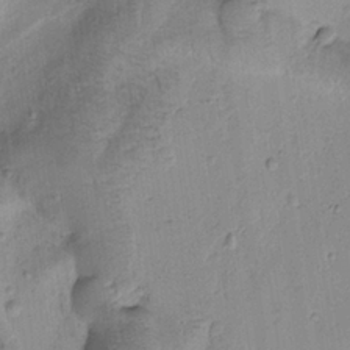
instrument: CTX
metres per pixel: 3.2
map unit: Htu
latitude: -0.7464
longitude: 173.0297
